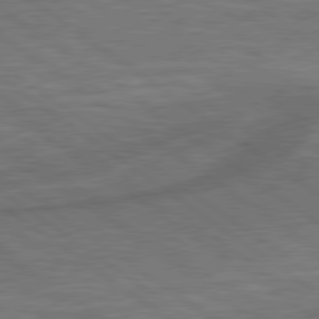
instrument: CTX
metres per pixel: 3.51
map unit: lApd
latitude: 79.5938
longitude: 171.8234
